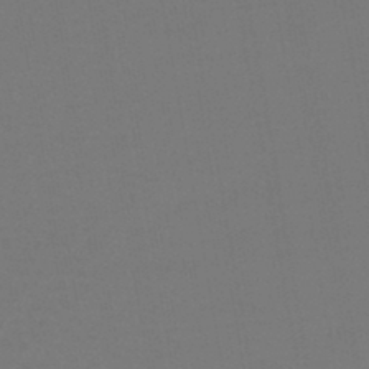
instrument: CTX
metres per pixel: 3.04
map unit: lHb
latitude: -43.7477
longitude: 74.0850
